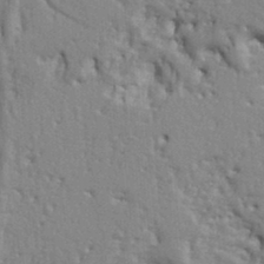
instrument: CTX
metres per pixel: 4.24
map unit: Ht
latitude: 9.3104
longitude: -76.8380
